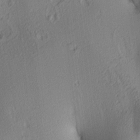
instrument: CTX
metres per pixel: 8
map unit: lAa
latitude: 3.9339
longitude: -115.7449
